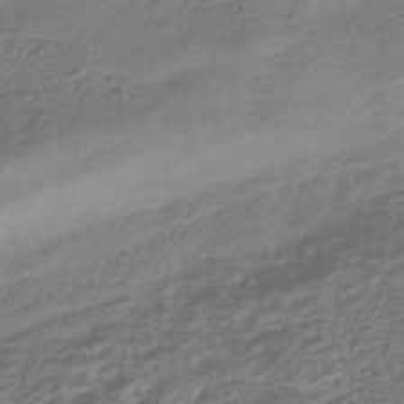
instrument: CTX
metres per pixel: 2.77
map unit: HNhu
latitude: -45.7100
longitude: 99.8422
